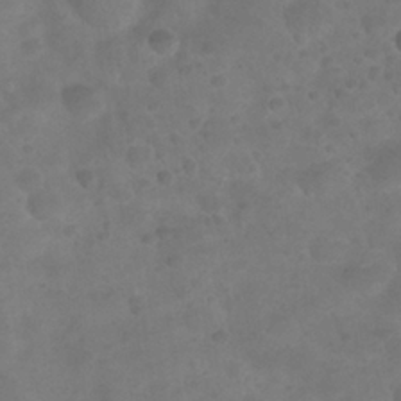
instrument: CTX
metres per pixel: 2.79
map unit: Nhu
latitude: 25.3670
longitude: -52.4412
